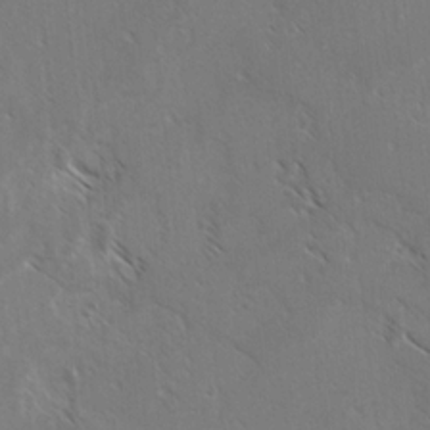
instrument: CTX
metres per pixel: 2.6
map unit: lAvf
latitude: -4.0472
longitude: -114.1388
